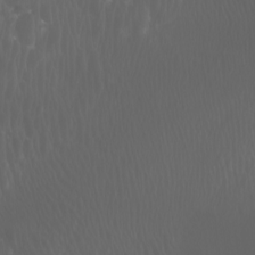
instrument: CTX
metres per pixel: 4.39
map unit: Nhu
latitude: -7.2565
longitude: -74.3278
